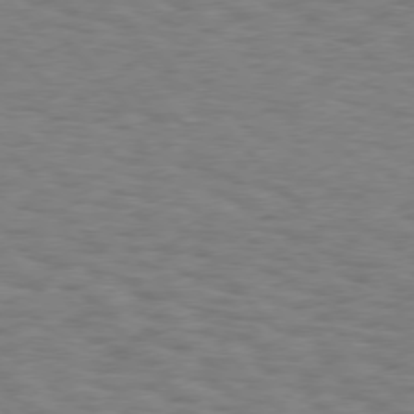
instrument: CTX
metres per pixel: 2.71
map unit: Hpe
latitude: 75.9717
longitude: -136.0255
